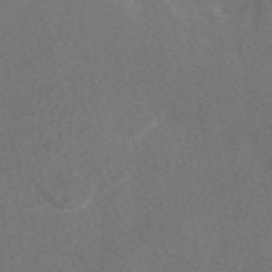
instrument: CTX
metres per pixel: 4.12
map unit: eAb
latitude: 48.0255
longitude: 118.8597
